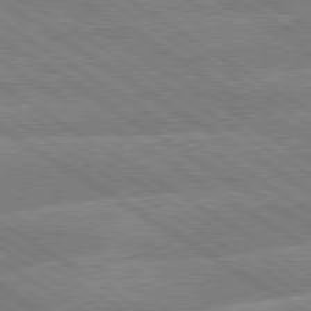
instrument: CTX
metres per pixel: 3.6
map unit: lApd
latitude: 79.7072
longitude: -132.9325
